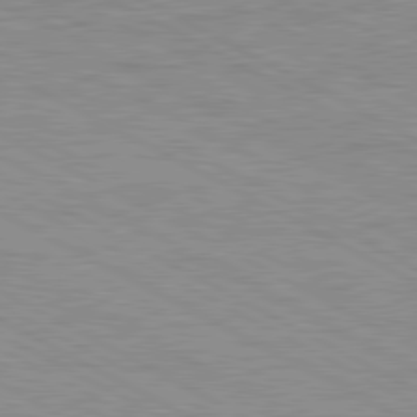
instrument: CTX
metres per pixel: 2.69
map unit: Ap
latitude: -81.9745
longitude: -73.1593
